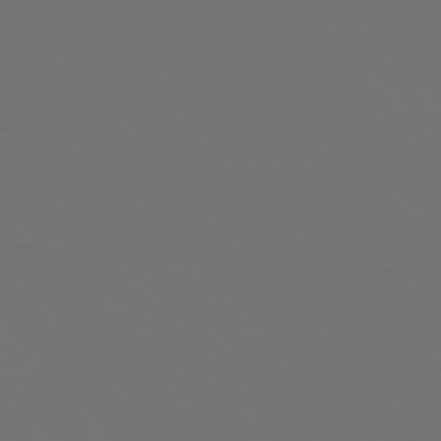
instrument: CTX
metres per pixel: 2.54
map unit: Hpe
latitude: 76.8947
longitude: -167.0647
